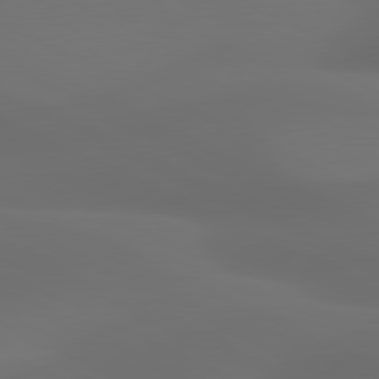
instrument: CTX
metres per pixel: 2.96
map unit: lApd
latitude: 80.8947
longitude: 123.4833
